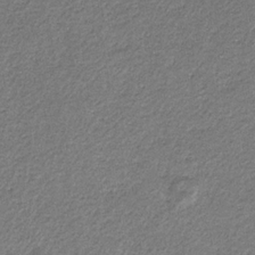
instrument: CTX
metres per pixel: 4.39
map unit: eHb
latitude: -31.2754
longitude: 69.2187
